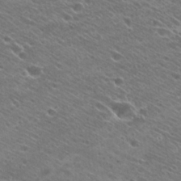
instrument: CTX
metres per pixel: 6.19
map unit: Hto
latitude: 26.9325
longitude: -41.9339
